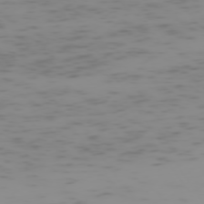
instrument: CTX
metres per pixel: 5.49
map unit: Hpe
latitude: -74.4062
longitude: 7.4832
